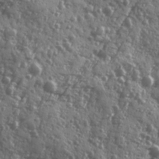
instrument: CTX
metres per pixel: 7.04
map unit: Ave
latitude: 11.8395
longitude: -103.6883
